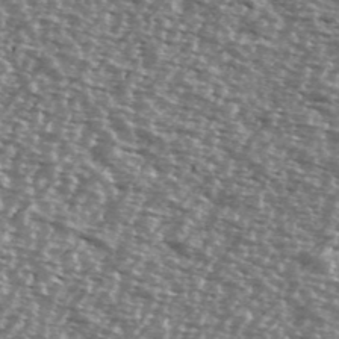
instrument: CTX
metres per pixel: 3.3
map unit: Ave
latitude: 38.9514
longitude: -112.3089
